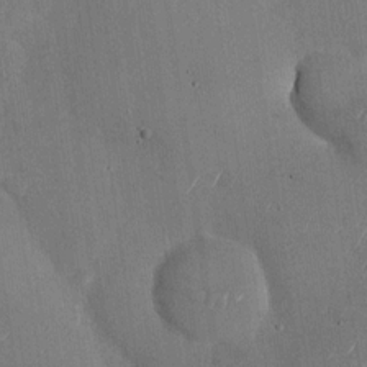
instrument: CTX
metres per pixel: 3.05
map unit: Nhu
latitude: -29.0864
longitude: -59.6127
